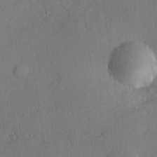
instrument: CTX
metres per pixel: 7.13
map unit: Hve
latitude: 25.4237
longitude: -93.0647
